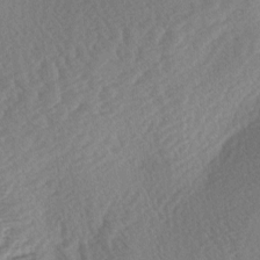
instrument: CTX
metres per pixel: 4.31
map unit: lAa
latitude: -2.7652
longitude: -127.6694
